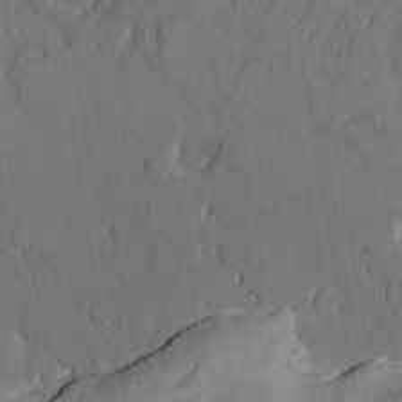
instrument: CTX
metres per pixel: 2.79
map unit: Htu
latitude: -4.1039
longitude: -177.4993
